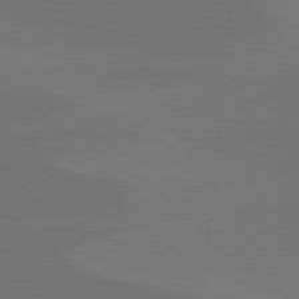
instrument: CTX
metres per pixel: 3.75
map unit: Hpe
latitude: 78.2523
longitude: -129.9717
